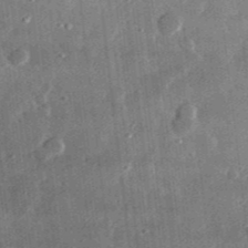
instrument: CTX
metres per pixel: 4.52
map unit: lHvf
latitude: 31.4994
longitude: -90.2145
